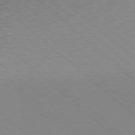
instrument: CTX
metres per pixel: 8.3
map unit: Hpe
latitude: 77.8016
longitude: -165.7261
